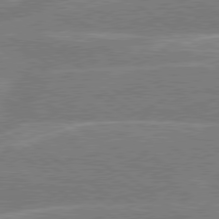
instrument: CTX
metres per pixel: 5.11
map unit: Hpe
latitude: 79.0270
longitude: -130.3279
